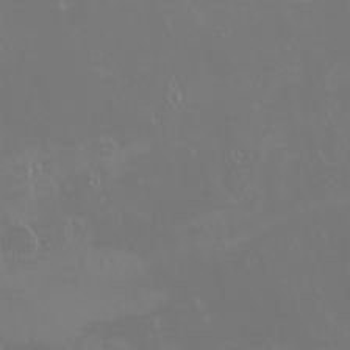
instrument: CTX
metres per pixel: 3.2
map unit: eHh
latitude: -2.2172
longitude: 20.1983
